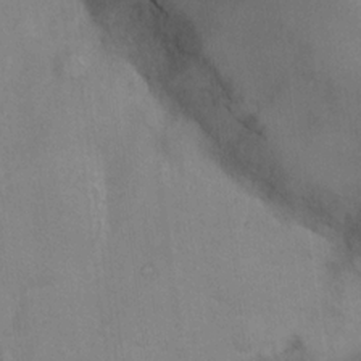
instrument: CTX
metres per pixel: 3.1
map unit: Ht
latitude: 13.1970
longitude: -41.4237
